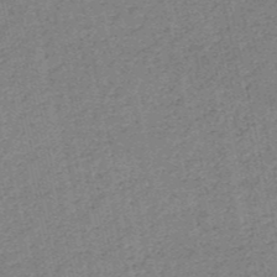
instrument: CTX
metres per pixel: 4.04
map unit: HNb
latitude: -53.3509
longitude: -39.6883
